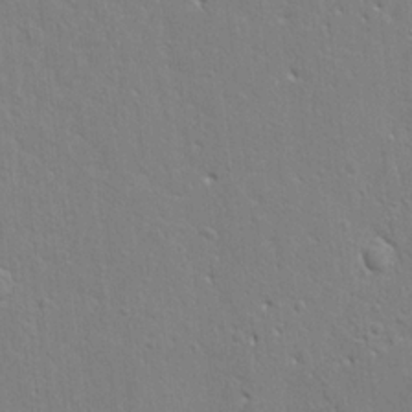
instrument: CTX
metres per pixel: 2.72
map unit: Ht
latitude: 8.4412
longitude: -76.5734
